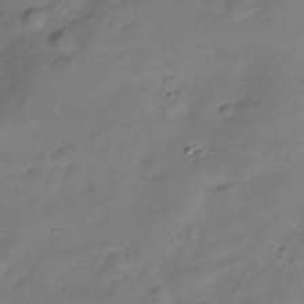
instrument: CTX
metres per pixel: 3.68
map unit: Hve
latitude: -28.7274
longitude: 94.1039
